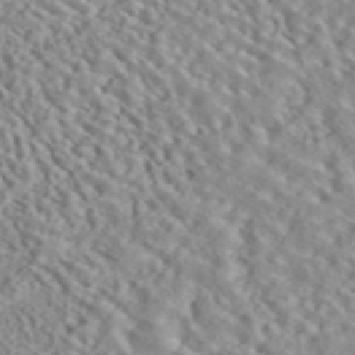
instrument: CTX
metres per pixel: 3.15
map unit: ANa
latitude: 45.0270
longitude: 37.0675
